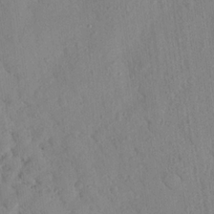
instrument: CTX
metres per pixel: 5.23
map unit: Nhu
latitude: 20.9703
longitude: -78.9136
